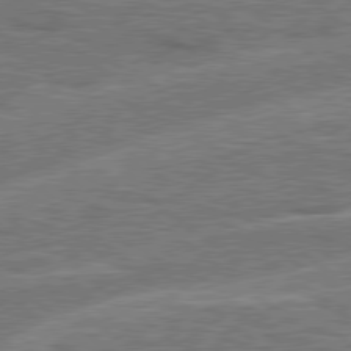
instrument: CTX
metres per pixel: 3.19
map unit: Hpe
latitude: 78.5357
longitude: -158.4601
